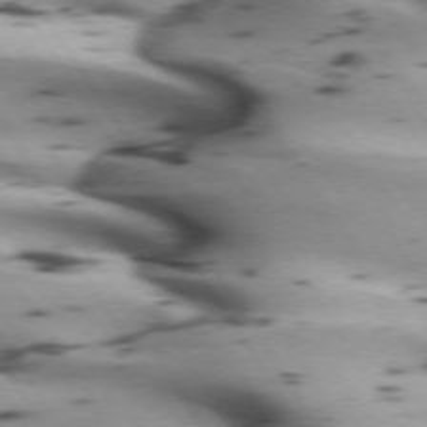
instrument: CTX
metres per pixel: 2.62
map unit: lApd
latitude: 72.5924
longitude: -53.3671
